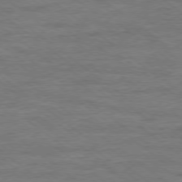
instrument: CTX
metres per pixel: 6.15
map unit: Ap
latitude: -78.9163
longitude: -102.4034
